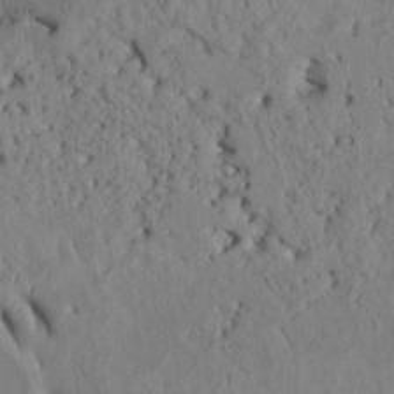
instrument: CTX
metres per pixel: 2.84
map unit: Htu
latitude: 2.9324
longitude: 147.7666
